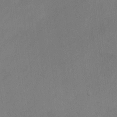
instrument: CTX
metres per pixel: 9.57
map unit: HNhu
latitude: 7.9150
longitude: -4.2711
